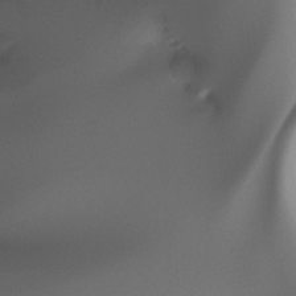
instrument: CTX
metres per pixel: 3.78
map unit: Ht
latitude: -16.9353
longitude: -46.0255
